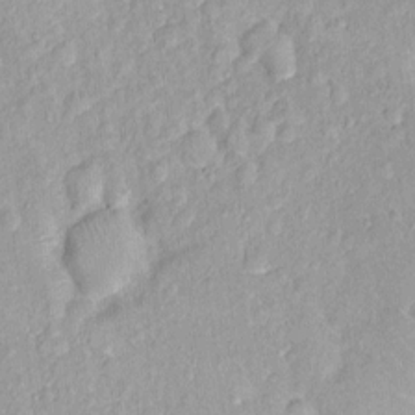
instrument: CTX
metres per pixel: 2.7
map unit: Nhu
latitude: 1.7827
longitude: -14.4034
